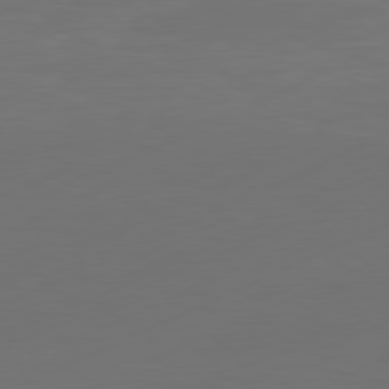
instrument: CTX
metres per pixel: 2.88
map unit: Ap
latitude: -81.4833
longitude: -84.9325
